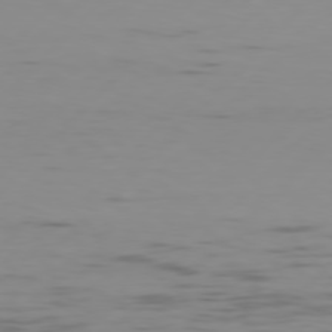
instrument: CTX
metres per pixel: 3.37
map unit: Hpe
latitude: 77.5749
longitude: -123.4804
